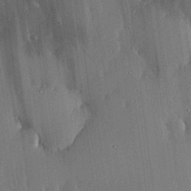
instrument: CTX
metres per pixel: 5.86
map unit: lHvf
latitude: 19.0458
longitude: -116.6113
